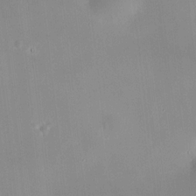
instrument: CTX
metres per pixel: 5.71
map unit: HNhu
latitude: 8.7435
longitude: 9.6533
